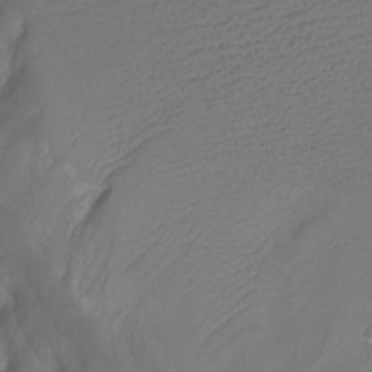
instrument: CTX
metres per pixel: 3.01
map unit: Htu
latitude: -12.8786
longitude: -69.8395
